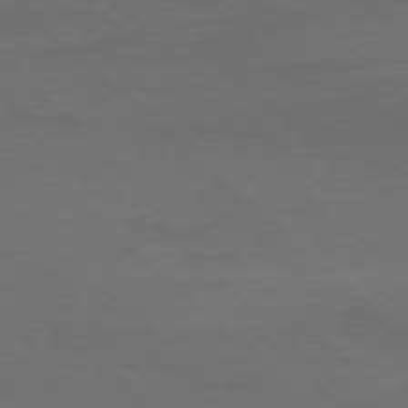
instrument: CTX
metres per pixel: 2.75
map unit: Ap
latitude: -78.1228
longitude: -86.5734
